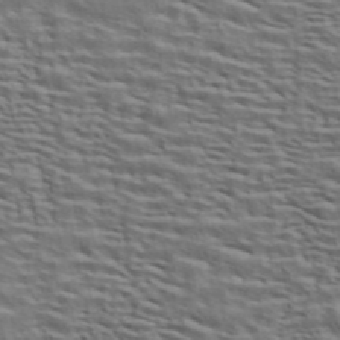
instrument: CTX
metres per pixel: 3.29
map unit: ANa
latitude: 44.8380
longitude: 38.2550
